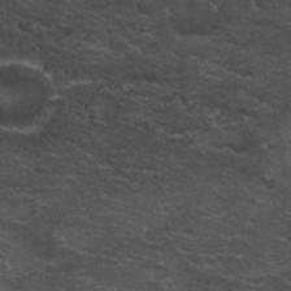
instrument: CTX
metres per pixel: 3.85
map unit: Nhu
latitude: 29.4804
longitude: -53.5560
